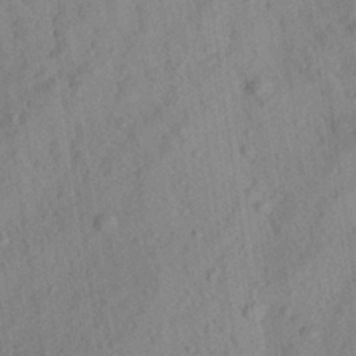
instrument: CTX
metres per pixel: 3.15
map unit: Aa
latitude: 27.0459
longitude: -141.6127
